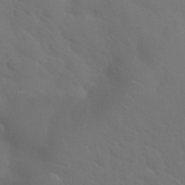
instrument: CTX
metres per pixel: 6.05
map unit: Nhu
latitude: 29.9339
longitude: -52.1956
